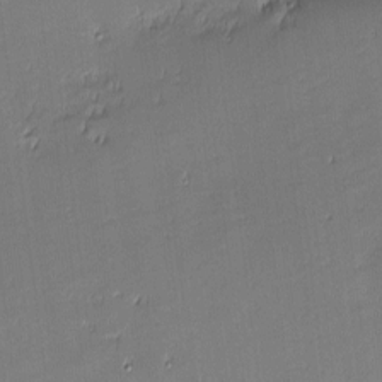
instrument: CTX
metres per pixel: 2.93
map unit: eHh
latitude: -2.8785
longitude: -81.7639
